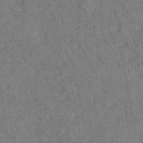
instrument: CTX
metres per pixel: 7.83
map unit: eAb
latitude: 34.8002
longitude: 108.1039
